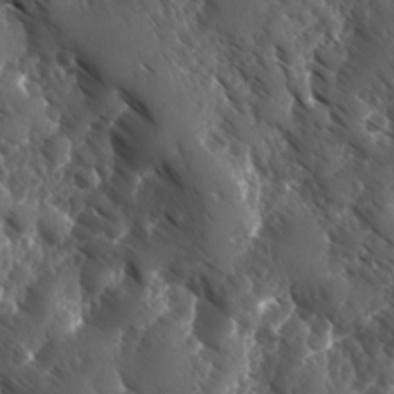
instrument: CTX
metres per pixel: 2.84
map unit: Ave
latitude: -10.5763
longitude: -118.8569
